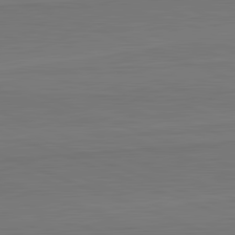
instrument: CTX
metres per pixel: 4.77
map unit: lApd
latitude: 82.3656
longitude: 165.4644
